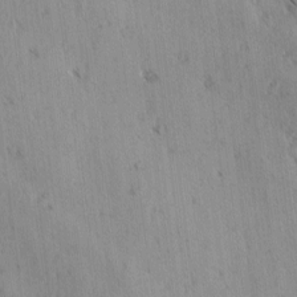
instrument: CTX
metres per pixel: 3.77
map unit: lAvf
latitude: -4.2172
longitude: -113.3482
